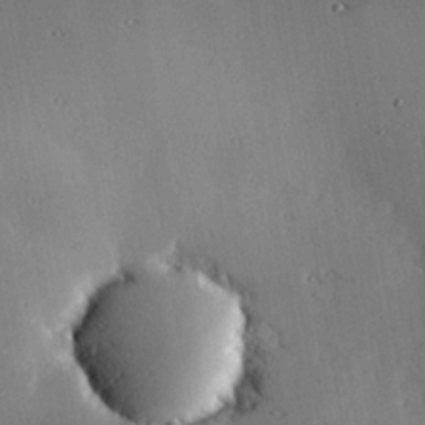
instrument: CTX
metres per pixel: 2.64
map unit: eHh
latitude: 22.8002
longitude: -90.2900
